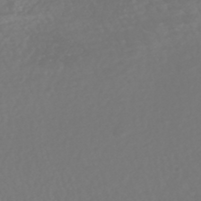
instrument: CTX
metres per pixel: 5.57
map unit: HNhu
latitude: -47.3320
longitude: 97.5399
